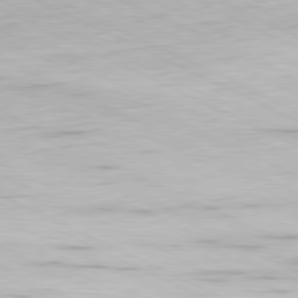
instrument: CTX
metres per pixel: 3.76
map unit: Ap
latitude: -81.2376
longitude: -72.6113
